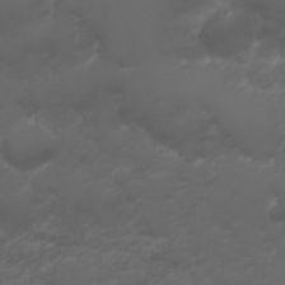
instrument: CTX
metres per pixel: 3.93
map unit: Nhu
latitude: 22.6301
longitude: -63.6127
